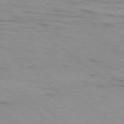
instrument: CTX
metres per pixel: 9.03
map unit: Ap
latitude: -79.2942
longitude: -100.5168
